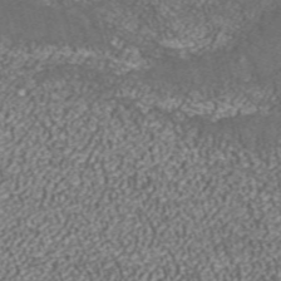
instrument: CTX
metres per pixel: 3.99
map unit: ANa
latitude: 36.9514
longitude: 15.7100
